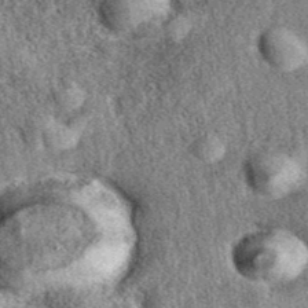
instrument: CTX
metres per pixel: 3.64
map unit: eAb
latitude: 39.6694
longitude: 107.8233
